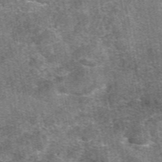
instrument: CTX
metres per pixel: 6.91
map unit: eAb
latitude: 47.9339
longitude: 107.1431
